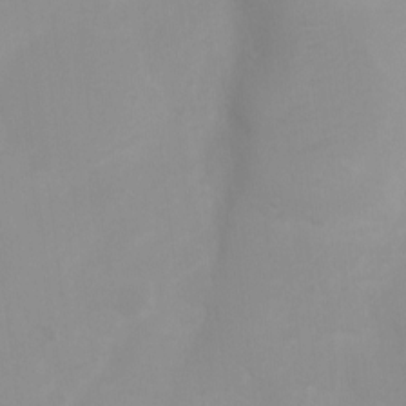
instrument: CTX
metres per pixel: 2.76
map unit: Ht
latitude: 3.0080
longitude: -23.0458
